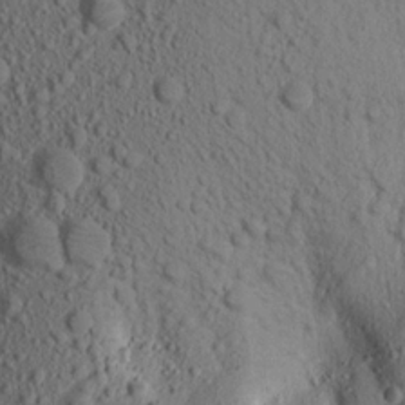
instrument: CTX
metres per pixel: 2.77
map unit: Aa
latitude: 17.0836
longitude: -145.9717
